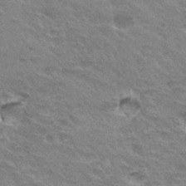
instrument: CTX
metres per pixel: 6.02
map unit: Hto
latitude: 33.9150
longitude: -45.3859
